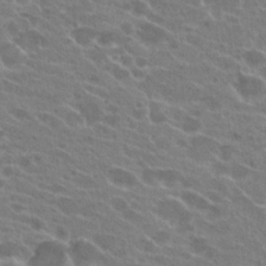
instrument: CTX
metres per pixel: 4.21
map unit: Hto
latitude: 22.2711
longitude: -38.7813
